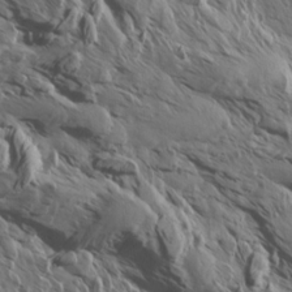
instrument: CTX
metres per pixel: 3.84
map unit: Aa
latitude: 13.9339
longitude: -143.2537
